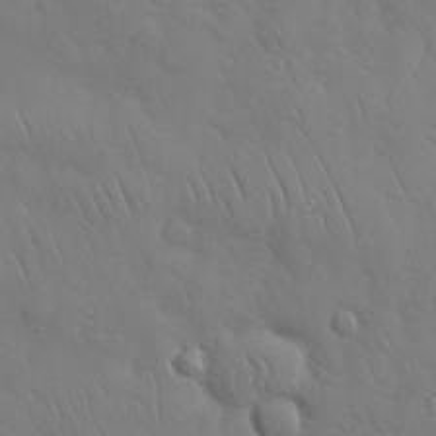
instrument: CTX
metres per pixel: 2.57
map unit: Nhu
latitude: 27.9150
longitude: -68.6491
